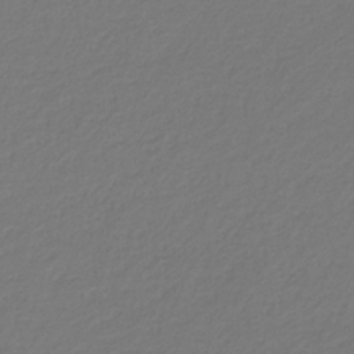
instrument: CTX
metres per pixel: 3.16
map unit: eHb
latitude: -29.7667
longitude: 67.7100
